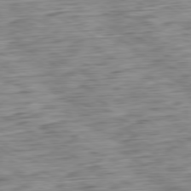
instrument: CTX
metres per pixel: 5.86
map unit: Ap
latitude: -80.6141
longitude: -67.4993
